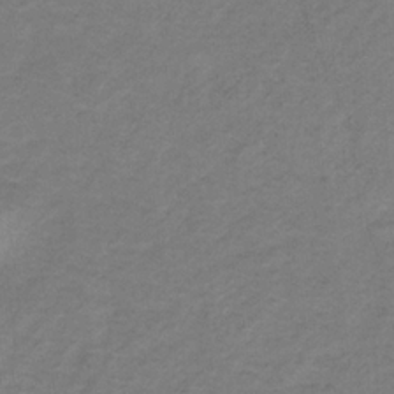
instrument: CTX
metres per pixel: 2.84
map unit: HNb
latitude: -32.5952
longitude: 58.8407
